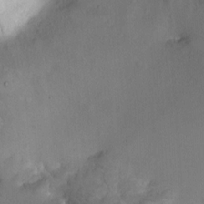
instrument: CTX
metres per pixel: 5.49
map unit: Nhu
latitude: -0.7841
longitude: -15.1970
